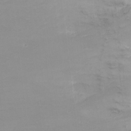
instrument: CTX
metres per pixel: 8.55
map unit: Nhu
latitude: -17.5777
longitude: -48.0444
